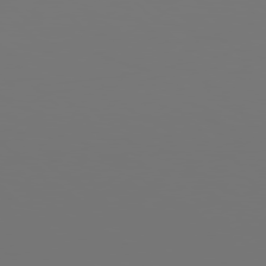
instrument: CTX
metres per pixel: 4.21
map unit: Hpe
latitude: 78.0255
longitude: -176.8758
